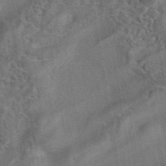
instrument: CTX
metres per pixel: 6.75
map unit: eAb
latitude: 41.8583
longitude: 104.3306
